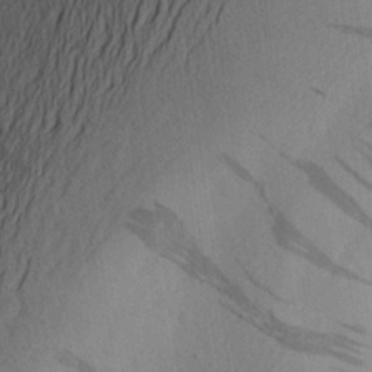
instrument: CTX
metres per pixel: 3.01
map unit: Aa
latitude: 26.5357
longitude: -146.1578
